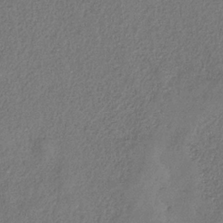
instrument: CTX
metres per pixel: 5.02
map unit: HNb
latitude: -32.8786
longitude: 56.0472
